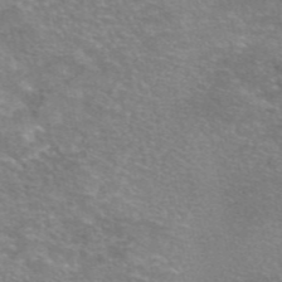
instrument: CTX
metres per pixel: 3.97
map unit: eAb
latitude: 46.1389
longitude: 102.4629
